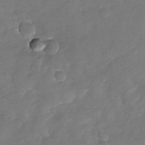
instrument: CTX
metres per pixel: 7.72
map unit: Nhu
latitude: -29.6344
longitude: -60.8002
